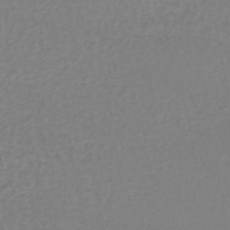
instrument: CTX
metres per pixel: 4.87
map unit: lHb
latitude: -42.2172
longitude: 71.4455
